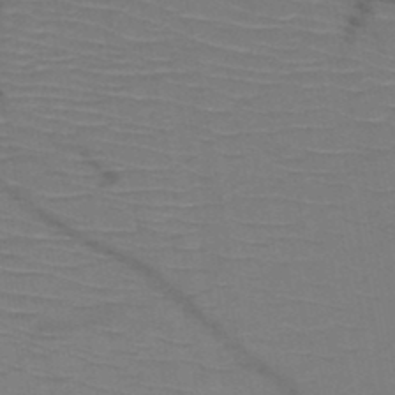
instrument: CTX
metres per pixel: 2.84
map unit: HNb
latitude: -49.0298
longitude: -44.6679
